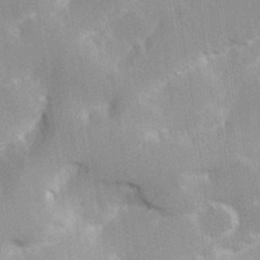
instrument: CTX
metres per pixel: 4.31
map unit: Hve
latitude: 31.0459
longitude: 149.1431
